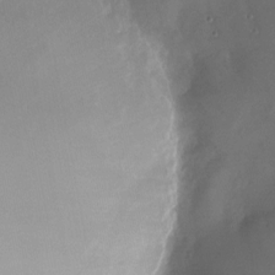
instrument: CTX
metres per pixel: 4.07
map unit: Nhu
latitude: -23.7289
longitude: -73.1404
